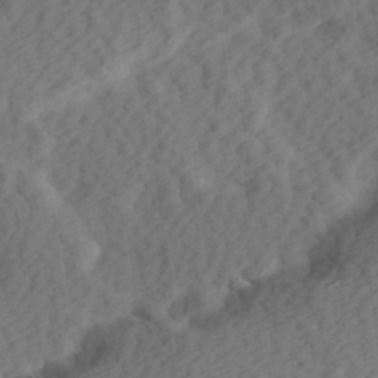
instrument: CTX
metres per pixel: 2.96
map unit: Hve
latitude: 13.7072
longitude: -91.5938
